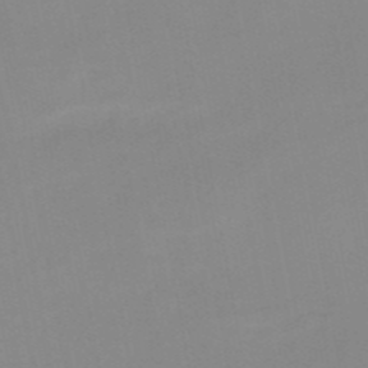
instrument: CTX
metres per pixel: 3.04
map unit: HNb
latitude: -51.4076
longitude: -50.4412
